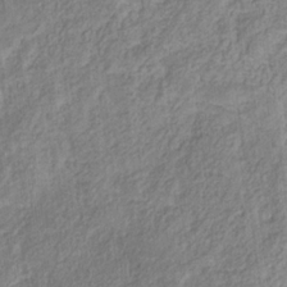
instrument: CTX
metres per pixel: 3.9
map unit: eHb
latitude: -29.5777
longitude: 65.8989
